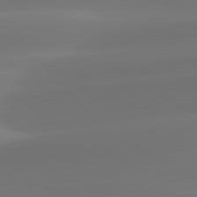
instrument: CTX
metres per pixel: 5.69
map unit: lApd
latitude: 81.8394
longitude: -161.1403
